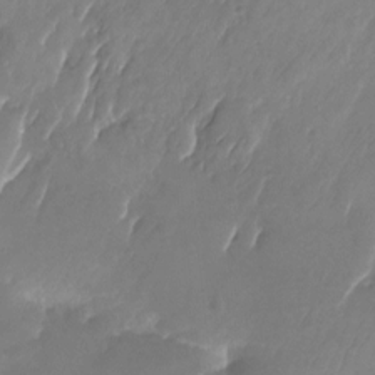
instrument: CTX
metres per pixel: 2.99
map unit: Nhu
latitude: -23.6344
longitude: -69.7450
